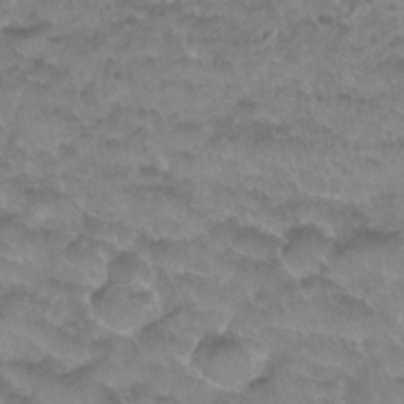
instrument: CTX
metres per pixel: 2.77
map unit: Nhu
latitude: 27.3860
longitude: -53.5749
